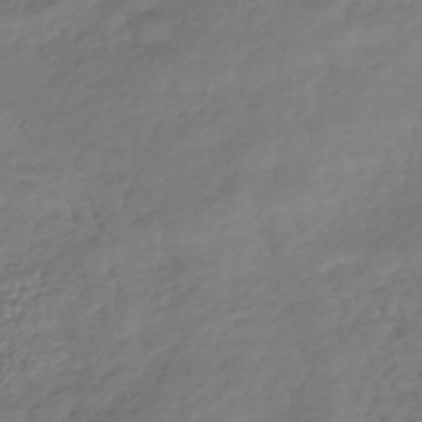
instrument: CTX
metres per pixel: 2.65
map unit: lHb
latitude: -41.1809
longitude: 73.5210
